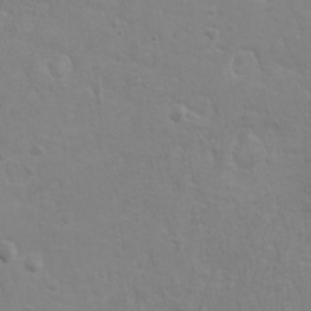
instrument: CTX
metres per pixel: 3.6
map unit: eHh
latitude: -3.5777
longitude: -74.7057
